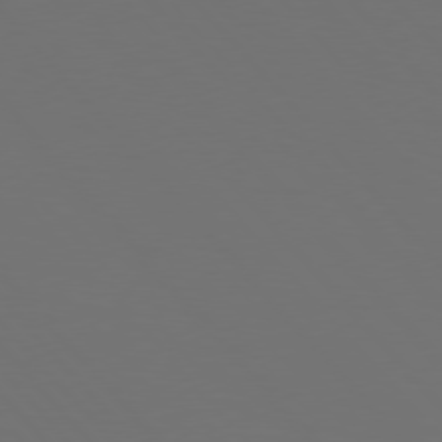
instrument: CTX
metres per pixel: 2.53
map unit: Hpe
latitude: 76.7624
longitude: -166.6301
